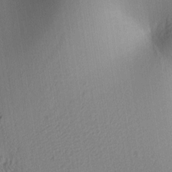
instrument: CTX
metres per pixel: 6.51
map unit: lAa
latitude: 5.1781
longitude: -113.1970
